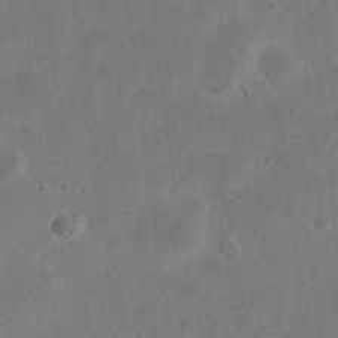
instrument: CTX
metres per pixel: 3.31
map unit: eHh
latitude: 21.0081
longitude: -69.4993
